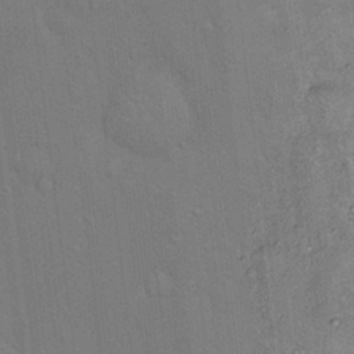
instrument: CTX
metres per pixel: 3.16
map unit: Hto
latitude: 14.4412
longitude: -57.6504
